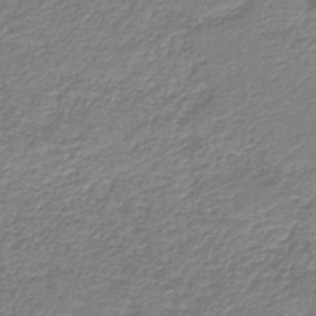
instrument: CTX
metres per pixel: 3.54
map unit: HNb
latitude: -41.9367
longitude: 50.1228
